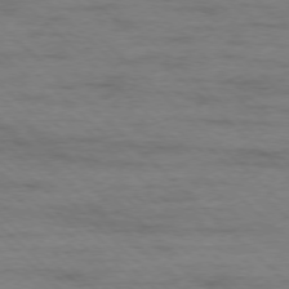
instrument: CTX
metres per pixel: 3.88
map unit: Ap
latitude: -77.5966
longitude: -94.4223
